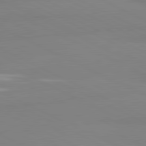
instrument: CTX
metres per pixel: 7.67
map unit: lApd
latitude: 81.1781
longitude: 179.2376
